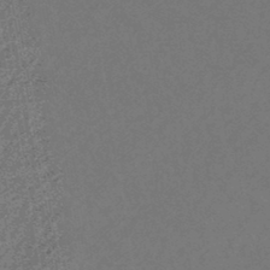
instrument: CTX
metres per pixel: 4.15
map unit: eHb
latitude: -43.8800
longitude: 88.6329
